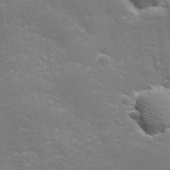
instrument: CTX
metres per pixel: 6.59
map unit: lHvf
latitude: 25.8583
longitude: 142.0472
